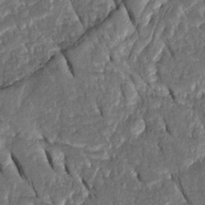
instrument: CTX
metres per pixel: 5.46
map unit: Htu
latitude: -1.3510
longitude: 149.6344
